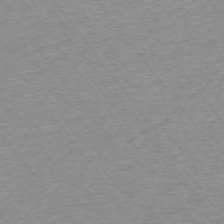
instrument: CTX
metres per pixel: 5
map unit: Ap
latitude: -74.5385
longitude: -84.6491
